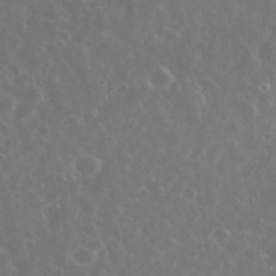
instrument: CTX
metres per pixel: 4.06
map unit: eHh
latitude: 34.6868
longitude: -61.1214
